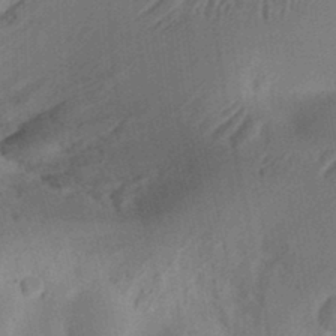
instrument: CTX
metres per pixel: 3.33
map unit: Ht
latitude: 11.9150
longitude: -74.6113
